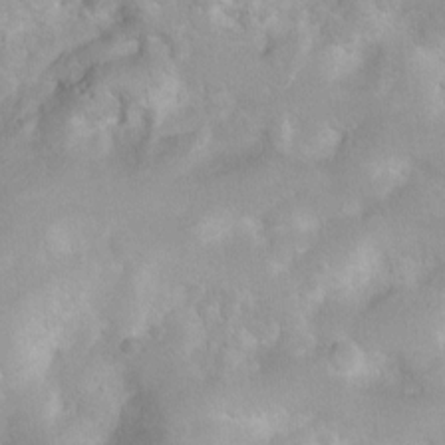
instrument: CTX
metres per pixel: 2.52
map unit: Ht
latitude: 3.7827
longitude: -27.6316
